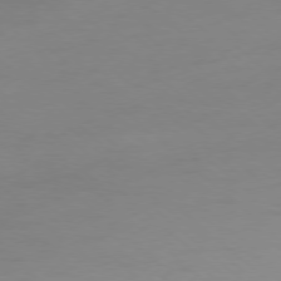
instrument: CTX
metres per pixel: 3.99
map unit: Ap
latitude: -78.2739
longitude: -67.7260
